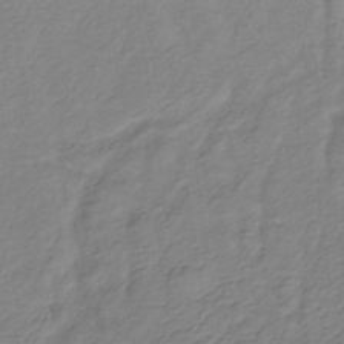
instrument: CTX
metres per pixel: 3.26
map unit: lHb
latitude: -35.4265
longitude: 72.5007
